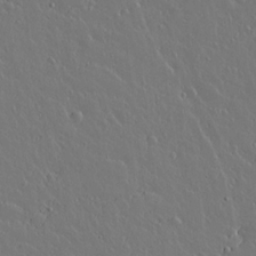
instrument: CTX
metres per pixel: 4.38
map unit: lAvf
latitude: 15.4994
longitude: -126.6302
